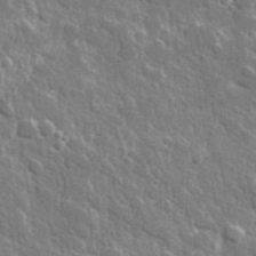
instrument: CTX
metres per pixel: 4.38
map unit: lHvf
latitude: 36.1200
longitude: -89.3104
